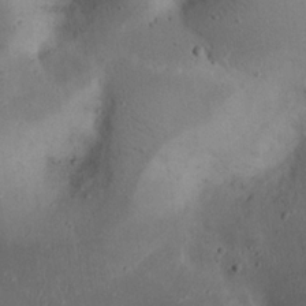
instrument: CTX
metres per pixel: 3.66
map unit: eHh
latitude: 23.6694
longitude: -70.5168
